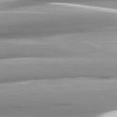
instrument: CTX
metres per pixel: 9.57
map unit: lApd
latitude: 82.4601
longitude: -142.6302
